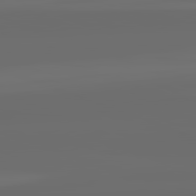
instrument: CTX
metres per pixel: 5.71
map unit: lApd
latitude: 82.3467
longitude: -165.3482
